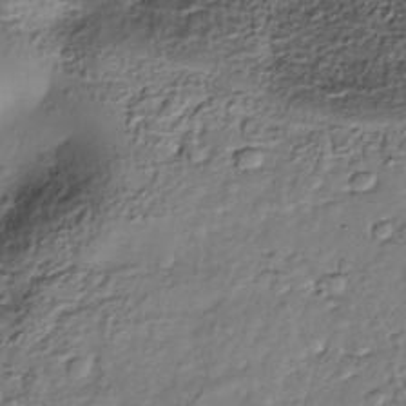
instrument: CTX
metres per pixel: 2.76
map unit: Nhe
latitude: -38.1039
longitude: -147.5938
